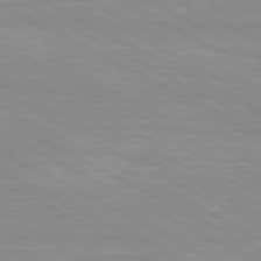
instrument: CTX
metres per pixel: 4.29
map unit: lApd
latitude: 80.6490
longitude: -172.0444
